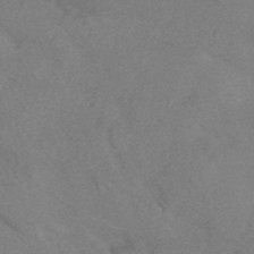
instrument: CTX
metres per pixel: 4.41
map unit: HNhu
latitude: -45.0675
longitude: 92.9164
